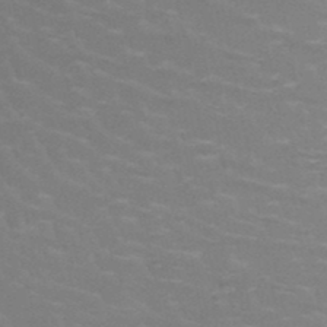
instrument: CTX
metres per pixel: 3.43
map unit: HNb
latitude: -47.5399
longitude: -46.3468
